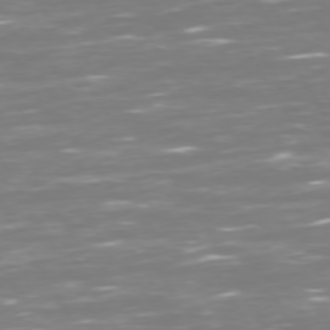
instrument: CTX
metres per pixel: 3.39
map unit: Hpe
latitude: 72.8380
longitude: -126.2334
